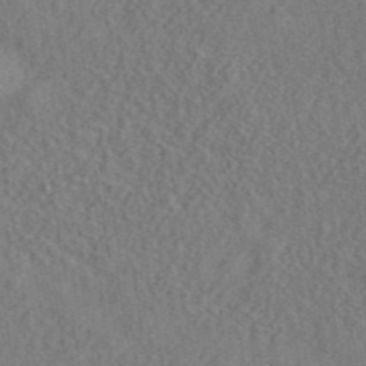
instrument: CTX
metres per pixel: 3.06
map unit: ANa
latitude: 41.7260
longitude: 52.5573
